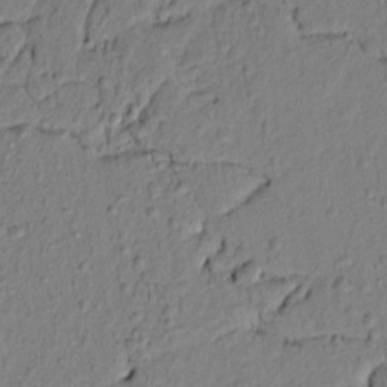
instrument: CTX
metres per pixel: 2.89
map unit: lAvf
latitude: 6.7435
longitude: 166.4062
